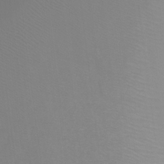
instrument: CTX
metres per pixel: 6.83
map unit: Ht
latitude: -8.1039
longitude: -34.9513
